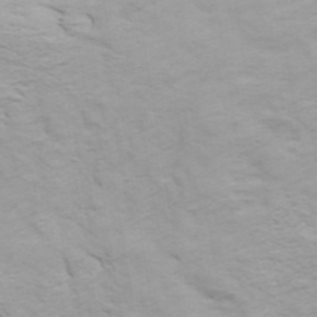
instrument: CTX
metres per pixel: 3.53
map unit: ANa
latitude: 45.8205
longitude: -83.8394
